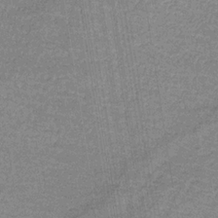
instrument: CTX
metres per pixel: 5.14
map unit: eHb
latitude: -32.0661
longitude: 66.9164
